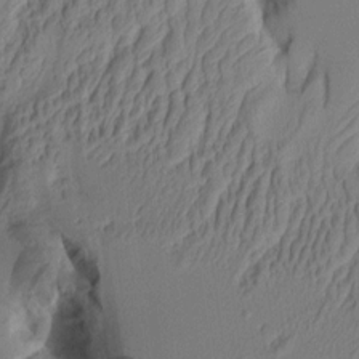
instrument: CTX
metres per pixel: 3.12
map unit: Aa
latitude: 7.8205
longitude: -128.0633
